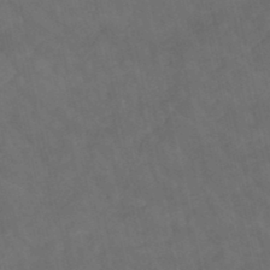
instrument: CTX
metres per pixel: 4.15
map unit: lHb
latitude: -47.4076
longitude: 70.4440
